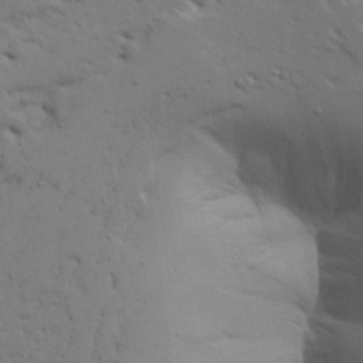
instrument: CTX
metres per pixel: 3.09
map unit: Ave
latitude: 14.8191
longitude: -139.4615
